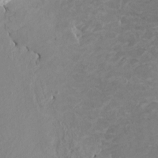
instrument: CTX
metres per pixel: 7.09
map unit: HNhu
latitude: 3.9717
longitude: -3.2726
